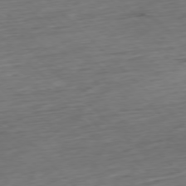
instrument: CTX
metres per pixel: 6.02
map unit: Hpe
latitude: -77.6533
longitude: 13.1242
